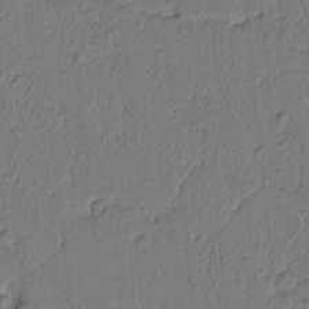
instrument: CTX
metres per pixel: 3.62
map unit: lAvf
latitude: 5.1781
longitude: 165.5966
